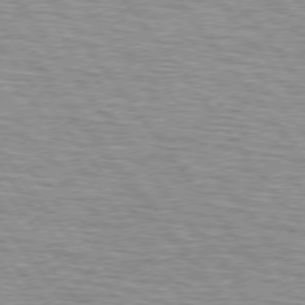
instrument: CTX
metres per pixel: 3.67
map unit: lApd
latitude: 75.0647
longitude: -75.7450
